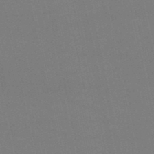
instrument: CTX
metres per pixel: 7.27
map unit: lHb
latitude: -47.0486
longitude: 59.0297
